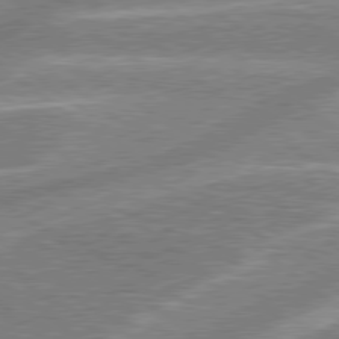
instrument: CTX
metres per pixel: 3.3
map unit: lApd
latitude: 78.9514
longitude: -158.8191
